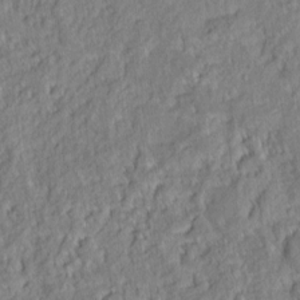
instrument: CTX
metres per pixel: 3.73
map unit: eHh
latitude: 7.0080
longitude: -76.2144
